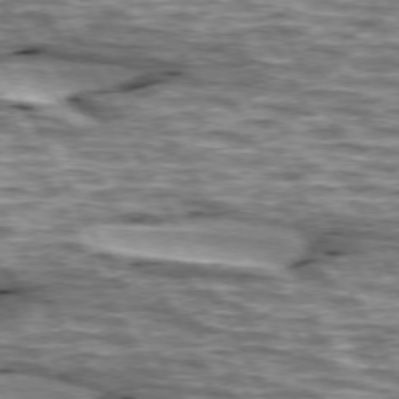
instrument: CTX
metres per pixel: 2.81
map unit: lApd
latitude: 74.4034
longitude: -55.2915
